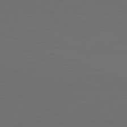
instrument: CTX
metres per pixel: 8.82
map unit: Ap
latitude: -80.6519
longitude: -60.0444
